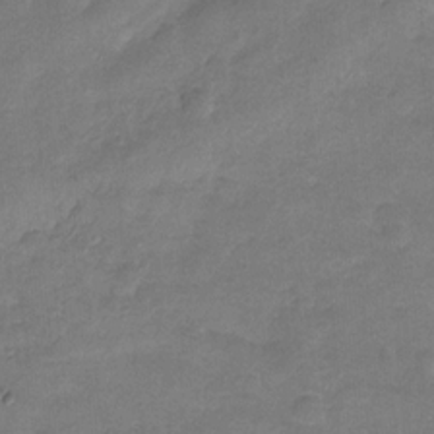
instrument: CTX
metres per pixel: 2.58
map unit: Hve
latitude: -31.4832
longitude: 96.1984
